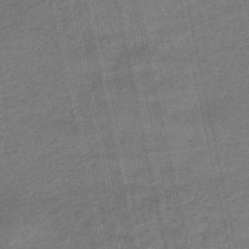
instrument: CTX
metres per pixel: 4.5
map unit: eHb
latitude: -48.5952
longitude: 86.7841
